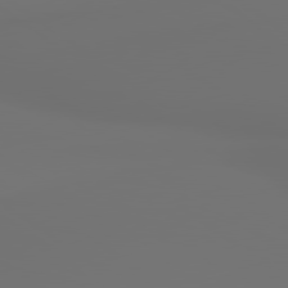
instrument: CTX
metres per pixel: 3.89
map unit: lApd
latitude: 79.8961
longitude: 177.1431
